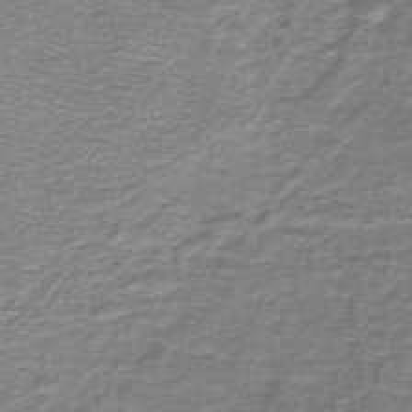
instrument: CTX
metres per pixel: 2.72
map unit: lHb
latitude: -44.2551
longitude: 56.8597
